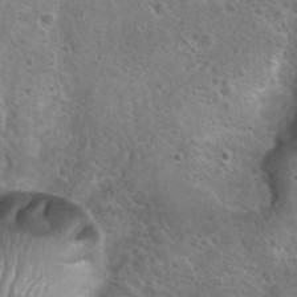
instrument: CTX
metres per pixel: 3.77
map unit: Hto
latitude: 23.1025
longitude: -48.1011
